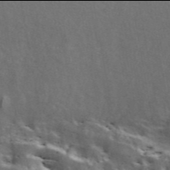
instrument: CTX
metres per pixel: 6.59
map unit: ANa
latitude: 45.9906
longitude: 28.8219
